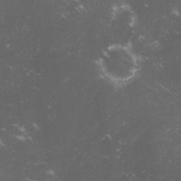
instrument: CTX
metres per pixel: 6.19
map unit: lHvf
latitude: -15.0676
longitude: -102.2900
